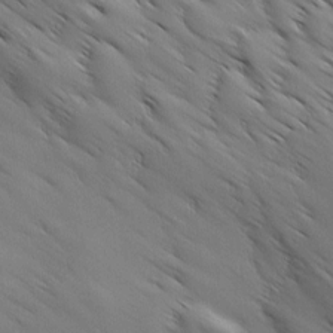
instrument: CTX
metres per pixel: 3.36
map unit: Ave
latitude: 12.2901
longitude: -105.9528
